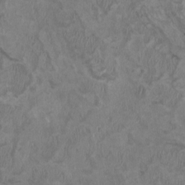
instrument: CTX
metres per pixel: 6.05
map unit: HNhu
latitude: 2.4223
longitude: -3.3670
